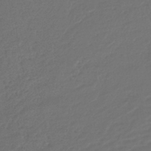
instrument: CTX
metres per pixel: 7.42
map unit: lHb
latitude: -42.8785
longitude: 76.8030
